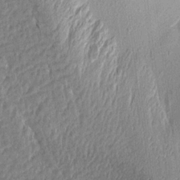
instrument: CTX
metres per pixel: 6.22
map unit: Aa
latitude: 16.0255
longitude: -146.2145
